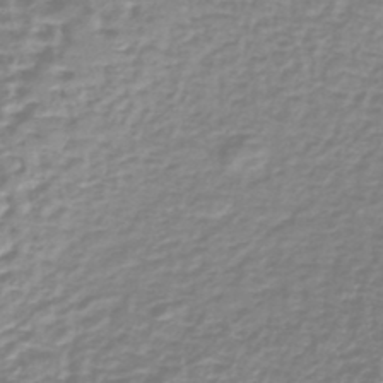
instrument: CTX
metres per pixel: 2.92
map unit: lHb
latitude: -40.5763
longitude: 64.4629
